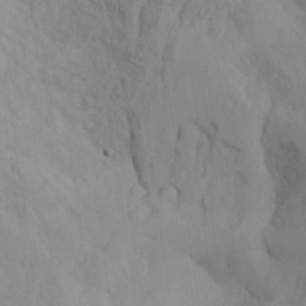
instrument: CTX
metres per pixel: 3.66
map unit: Aa
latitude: 27.6505
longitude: -132.1200
